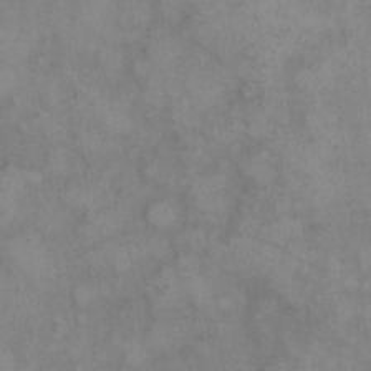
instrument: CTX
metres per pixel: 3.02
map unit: eHh
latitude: 8.1389
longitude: -62.8569
